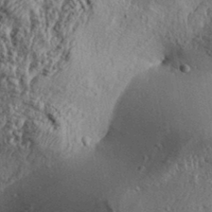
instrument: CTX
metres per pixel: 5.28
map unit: Aa
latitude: 31.9151
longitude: -134.2900
